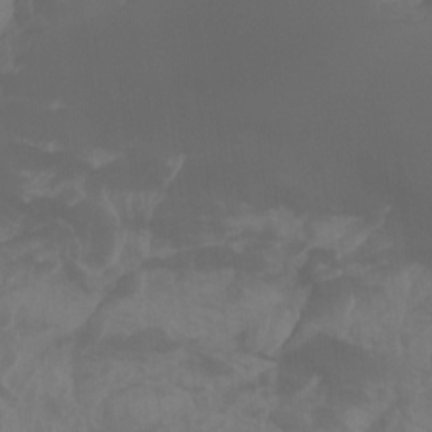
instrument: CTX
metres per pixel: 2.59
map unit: Nhu
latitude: -8.6518
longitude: -79.1970
